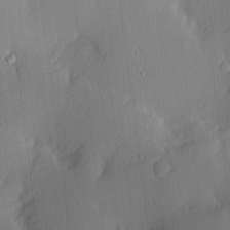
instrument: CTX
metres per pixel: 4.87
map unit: Nhu
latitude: 2.4412
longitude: -76.1200
